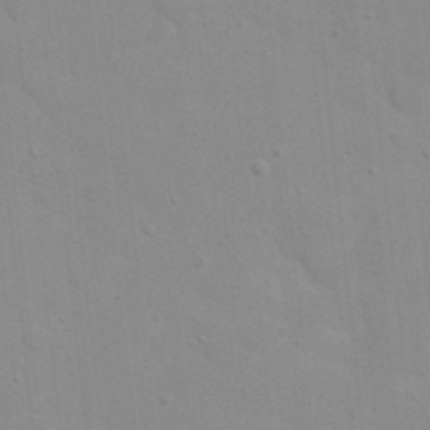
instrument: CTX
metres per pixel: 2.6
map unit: eHh
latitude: 20.8947
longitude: -64.4034
